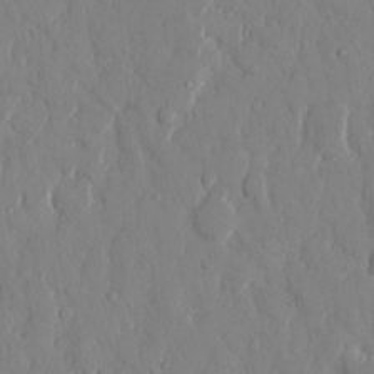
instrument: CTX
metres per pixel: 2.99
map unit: eHh
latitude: 12.9136
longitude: -69.5182
